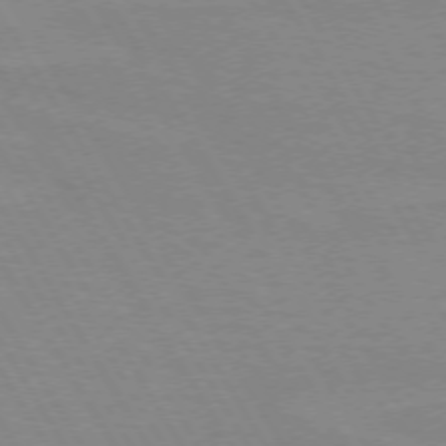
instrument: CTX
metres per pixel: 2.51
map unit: lApd
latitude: 72.3090
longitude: -56.1388
